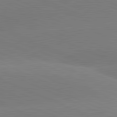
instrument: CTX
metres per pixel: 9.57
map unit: lApd
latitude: 81.6127
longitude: -155.8394
